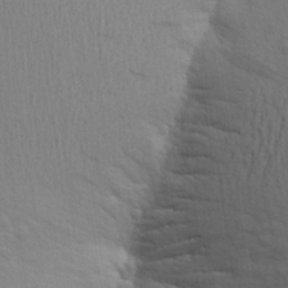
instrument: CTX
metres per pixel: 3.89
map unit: Aa
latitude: 24.4978
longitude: -148.8191
